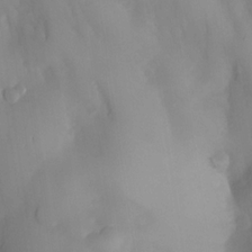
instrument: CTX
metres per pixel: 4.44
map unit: eHh
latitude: -22.9920
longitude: 15.5966
